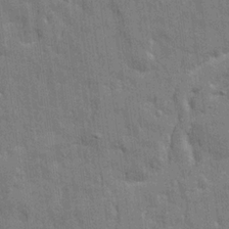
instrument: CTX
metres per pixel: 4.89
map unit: Ave
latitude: 20.8758
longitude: -129.4426
